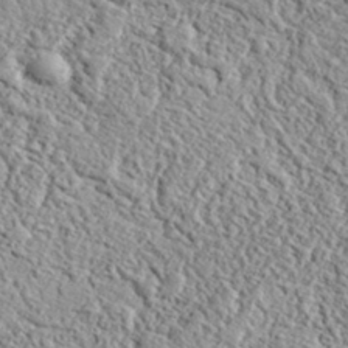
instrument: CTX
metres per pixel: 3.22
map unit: eHh
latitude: 37.2915
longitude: -81.5749
